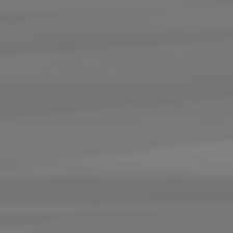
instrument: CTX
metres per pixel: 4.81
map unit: lApd
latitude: 82.2711
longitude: 171.1998
